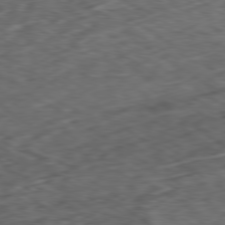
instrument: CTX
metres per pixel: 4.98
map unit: Ap
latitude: -80.0850
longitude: -72.6680
